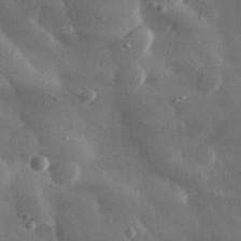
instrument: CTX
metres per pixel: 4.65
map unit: lHvf
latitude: 31.5183
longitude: -88.8002
